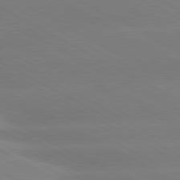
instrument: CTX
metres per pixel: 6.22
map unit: lApd
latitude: 80.5357
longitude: -147.2915
